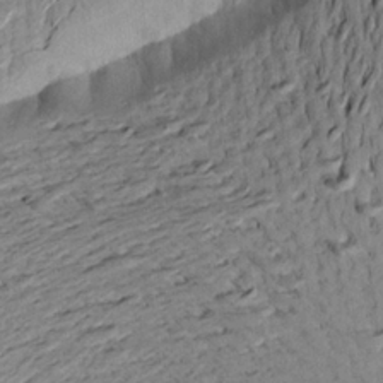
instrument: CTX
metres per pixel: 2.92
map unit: Aa
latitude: 20.6113
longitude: -149.2537
